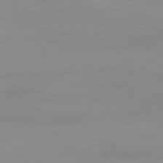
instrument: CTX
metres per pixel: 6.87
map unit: Ap
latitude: -79.3887
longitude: -66.3656
